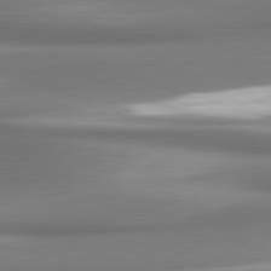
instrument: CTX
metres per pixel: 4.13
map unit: lApd
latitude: 80.6113
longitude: 179.7666
